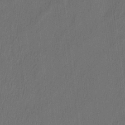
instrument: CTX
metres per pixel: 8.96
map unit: eHh
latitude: 5.6505
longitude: -77.4237
